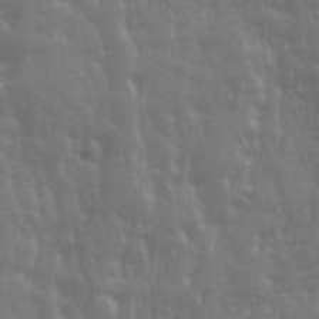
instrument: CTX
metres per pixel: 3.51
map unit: Ave
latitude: 13.0081
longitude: -103.5560
